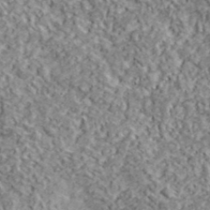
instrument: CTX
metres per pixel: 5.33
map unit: lHvf
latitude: 38.5924
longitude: -88.0822
